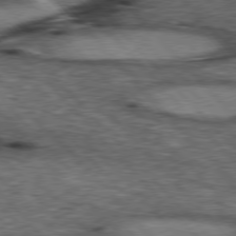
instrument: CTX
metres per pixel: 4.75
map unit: lApd
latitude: 77.0836
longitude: -49.6316
